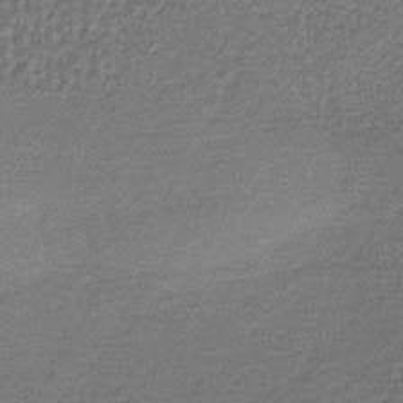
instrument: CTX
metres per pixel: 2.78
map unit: lHb
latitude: -36.9730
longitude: 59.5021
